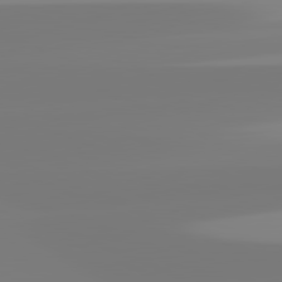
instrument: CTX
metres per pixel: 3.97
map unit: lApd
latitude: 81.8961
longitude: -149.2348
